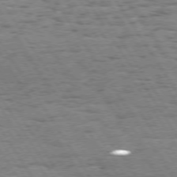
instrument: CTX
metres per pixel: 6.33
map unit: Hpe
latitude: 73.6127
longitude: -133.9150
